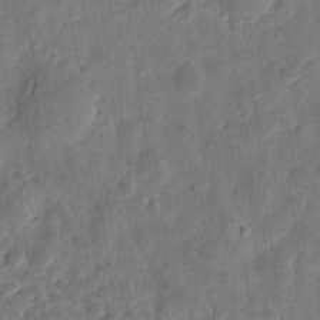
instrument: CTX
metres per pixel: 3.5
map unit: eHh
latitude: 8.7435
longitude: -74.1956
